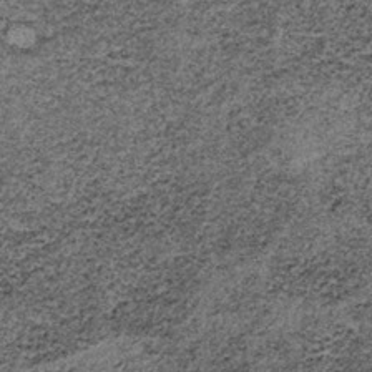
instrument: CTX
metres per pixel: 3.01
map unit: lHb
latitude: -37.8611
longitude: 66.8975
